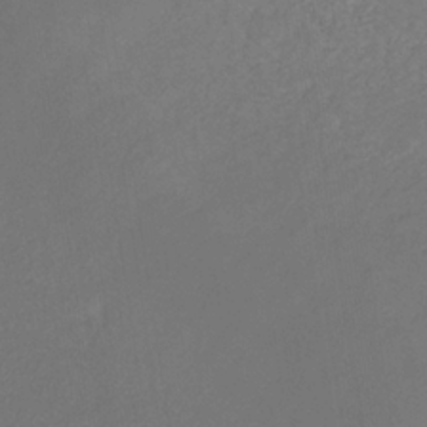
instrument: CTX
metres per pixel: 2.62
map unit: eHb
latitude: -30.6518
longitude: 68.1794
